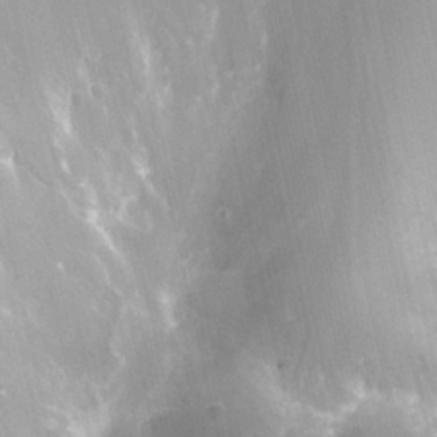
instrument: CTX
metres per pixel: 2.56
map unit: Nhu
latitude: 25.9528
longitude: -56.3656
